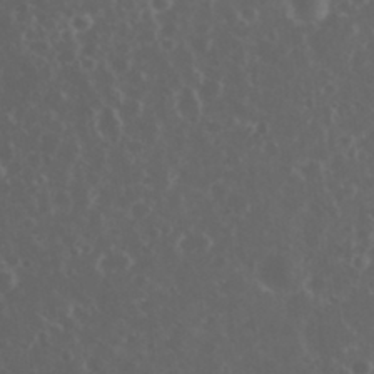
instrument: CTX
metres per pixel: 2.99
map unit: eHh
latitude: 34.6301
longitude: -59.4615
